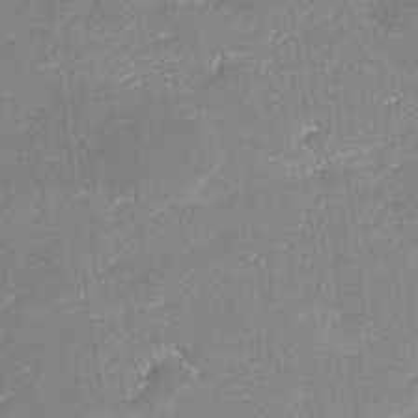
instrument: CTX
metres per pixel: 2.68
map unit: lHvf
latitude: 26.6113
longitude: 140.9542
